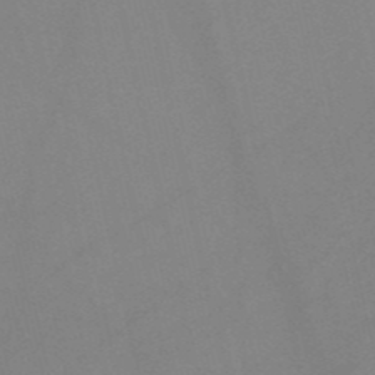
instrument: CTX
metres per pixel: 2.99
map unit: HNb
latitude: -53.0864
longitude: -42.1389
